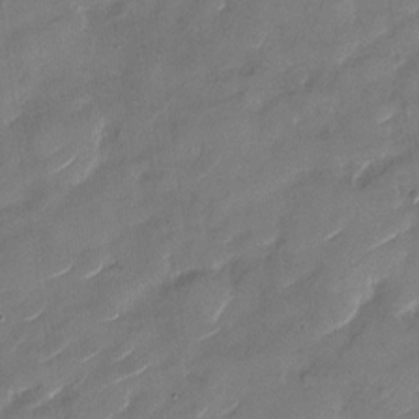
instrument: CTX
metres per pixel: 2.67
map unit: Nhu
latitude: -28.9920
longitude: -73.5560
